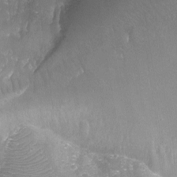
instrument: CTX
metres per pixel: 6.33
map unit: Aa
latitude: -8.1795
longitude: -71.4237
